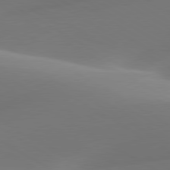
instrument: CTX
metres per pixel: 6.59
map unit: lApd
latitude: 79.9717
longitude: -93.7638
